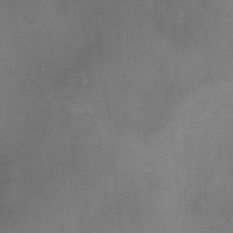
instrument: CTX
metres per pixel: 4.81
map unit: Ht
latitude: -9.4265
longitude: -28.4601
